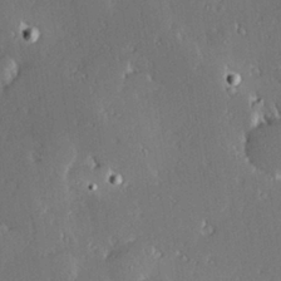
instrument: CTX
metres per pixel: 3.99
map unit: Hve
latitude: 27.4804
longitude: -93.8205
